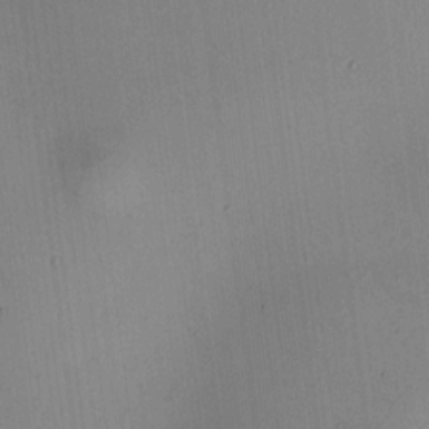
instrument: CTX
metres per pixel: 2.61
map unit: HNhu
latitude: 9.0270
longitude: 14.0283
